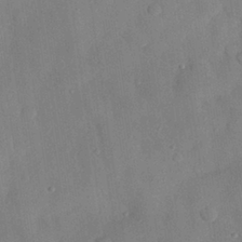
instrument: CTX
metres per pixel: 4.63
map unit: eHh
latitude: 28.3089
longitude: -77.1970
